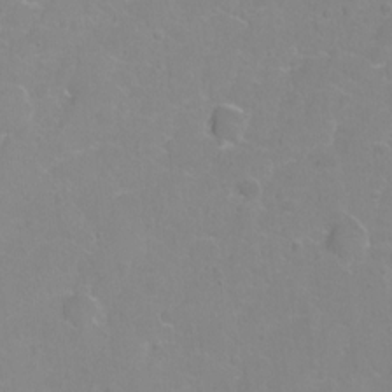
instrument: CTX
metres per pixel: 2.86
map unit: Hto
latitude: 2.8947
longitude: -33.4237
